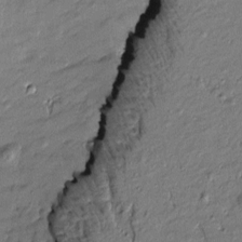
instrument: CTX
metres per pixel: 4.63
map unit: Htu
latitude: -7.3509
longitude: 177.0109
